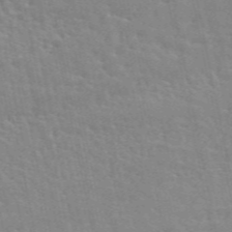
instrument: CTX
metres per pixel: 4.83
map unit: ANa
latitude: 49.0269
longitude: -78.9892
